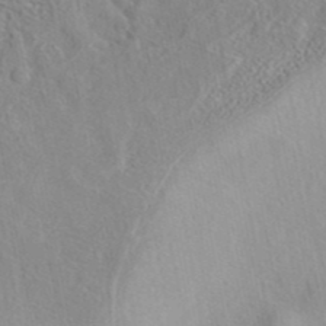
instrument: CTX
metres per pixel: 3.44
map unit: eAb
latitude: 40.8002
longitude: 105.2376
